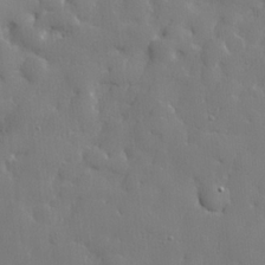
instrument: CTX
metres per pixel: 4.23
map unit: lHvf
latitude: 22.8569
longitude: 141.9556
